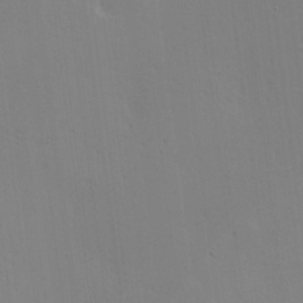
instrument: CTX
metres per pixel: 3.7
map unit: Hve
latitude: 17.9528
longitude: 149.6155
